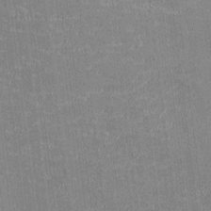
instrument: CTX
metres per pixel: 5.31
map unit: Ht
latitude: -3.9556
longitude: -13.8584
